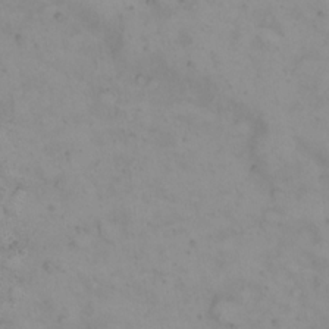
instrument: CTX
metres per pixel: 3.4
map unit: eHh
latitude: 23.0647
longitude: -61.9339
